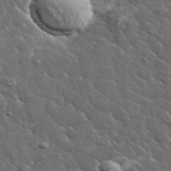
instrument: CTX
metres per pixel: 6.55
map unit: lHvf
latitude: 37.3482
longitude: -90.0255
